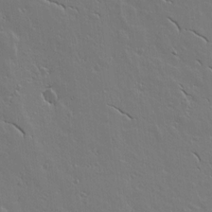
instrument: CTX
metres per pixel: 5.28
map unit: lAvf
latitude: 15.9906
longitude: -125.4426
